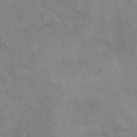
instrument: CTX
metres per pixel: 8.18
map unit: Hto
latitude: 14.2334
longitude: -57.7449
